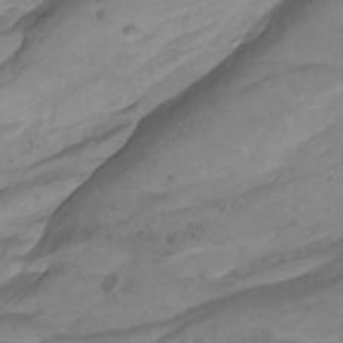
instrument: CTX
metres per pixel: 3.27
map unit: Htu
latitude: -8.3873
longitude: -65.3293
